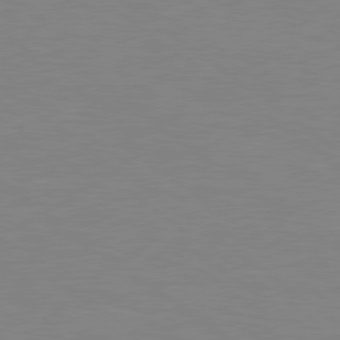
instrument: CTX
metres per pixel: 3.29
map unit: Hpe
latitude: 78.8191
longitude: -125.0647
